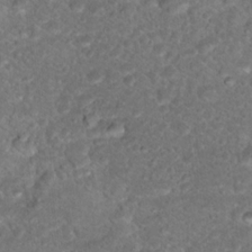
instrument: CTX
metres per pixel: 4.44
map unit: Hto
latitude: 17.7639
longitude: -37.4805
